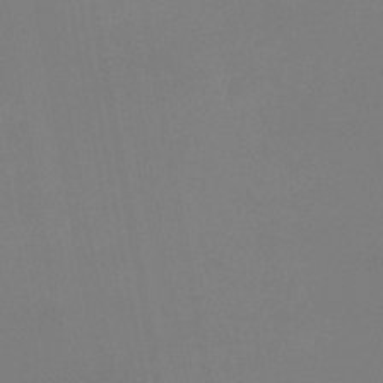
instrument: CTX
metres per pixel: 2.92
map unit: eHb
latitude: -38.2740
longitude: 75.0487
